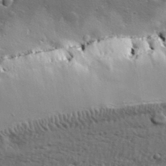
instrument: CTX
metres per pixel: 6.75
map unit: lHvf
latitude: 35.6882
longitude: -91.4615
